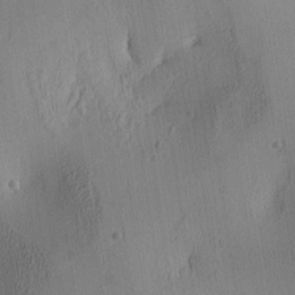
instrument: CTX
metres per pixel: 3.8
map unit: lAa
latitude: 5.8772
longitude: -113.3104
